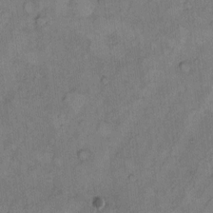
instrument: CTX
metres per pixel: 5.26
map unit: Hto
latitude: 8.3278
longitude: -59.8394
